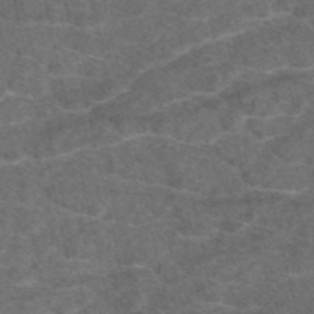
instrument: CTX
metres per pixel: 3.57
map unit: eAb
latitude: 47.9339
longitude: 104.6896
